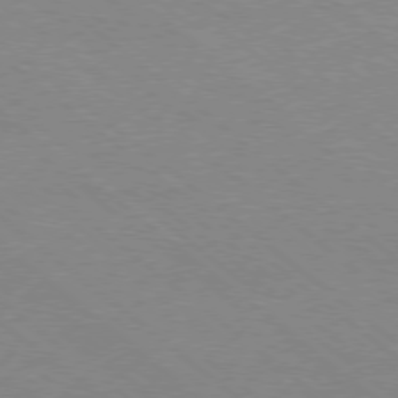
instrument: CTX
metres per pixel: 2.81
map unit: Ap
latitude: -78.6329
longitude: -83.9339
